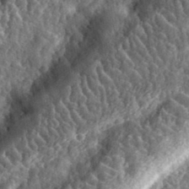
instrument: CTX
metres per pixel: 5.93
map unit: eHh
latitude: 35.5182
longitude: -79.7828
